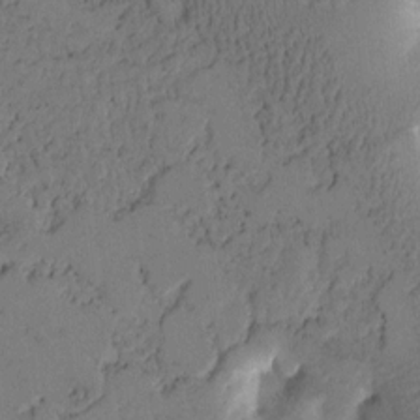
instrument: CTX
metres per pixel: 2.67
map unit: Htu
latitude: -3.5966
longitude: 166.5952
